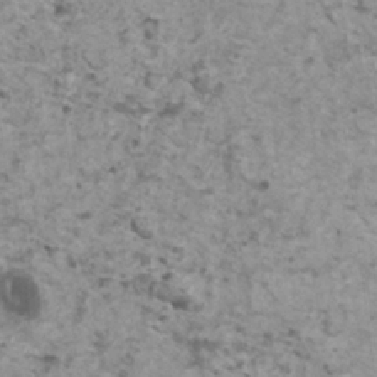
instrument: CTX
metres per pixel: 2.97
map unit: HNhu
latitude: 1.1403
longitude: 4.0472
